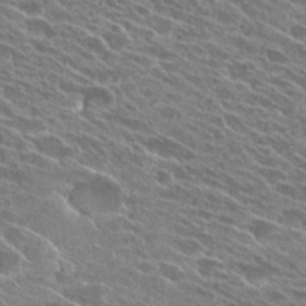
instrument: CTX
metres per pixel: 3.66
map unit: Hto
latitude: 25.8583
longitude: -41.7260
